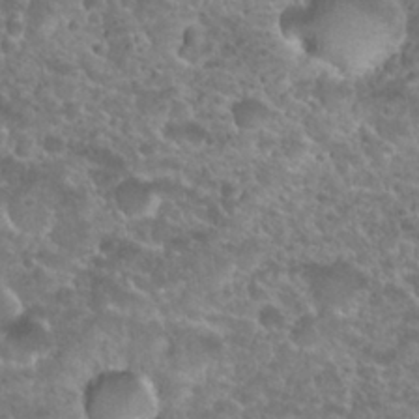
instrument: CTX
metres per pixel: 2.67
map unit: Nhu
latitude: 27.5560
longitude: -52.5735
